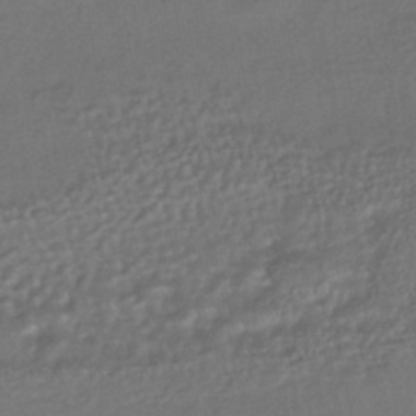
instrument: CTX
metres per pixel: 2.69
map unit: HNhu
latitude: -42.7841
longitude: 95.4832
